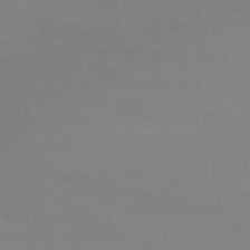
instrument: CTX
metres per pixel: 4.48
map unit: lHb
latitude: -47.0486
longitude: 58.2739
